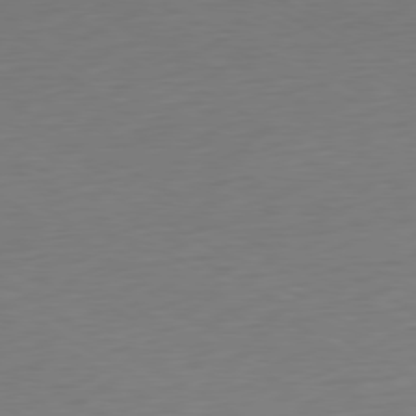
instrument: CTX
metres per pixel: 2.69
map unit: Ap
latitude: -79.7099
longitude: -63.4805
